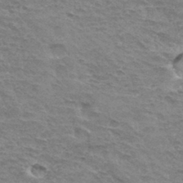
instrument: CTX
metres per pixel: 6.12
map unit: Hto
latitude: 33.8394
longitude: -45.2537
